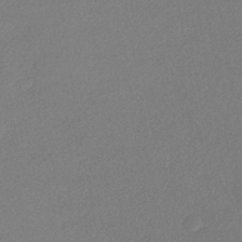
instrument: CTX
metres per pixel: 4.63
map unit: eHh
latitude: -41.7666
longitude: 120.5196
